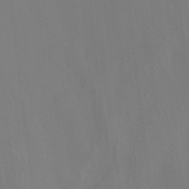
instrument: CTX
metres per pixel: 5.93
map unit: lAvf
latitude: 7.9528
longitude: 166.2739
